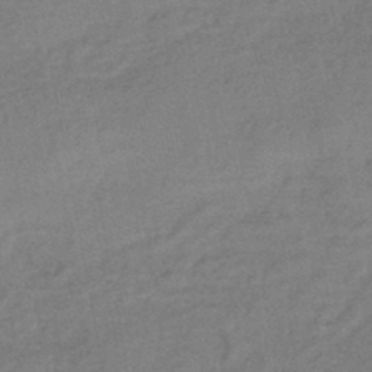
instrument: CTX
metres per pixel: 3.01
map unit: eHb
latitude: -42.2550
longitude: 83.0486
